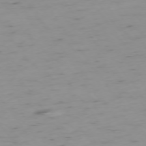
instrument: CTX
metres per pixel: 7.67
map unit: Ap
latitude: -74.7464
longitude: -79.9339
